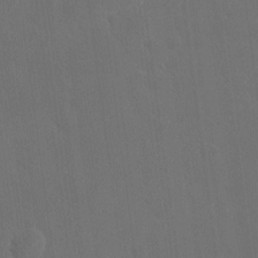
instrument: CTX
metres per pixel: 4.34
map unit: eHh
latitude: 19.0458
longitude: -66.5545
